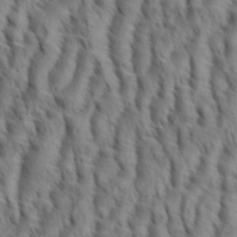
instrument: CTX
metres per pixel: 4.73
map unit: eHh
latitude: 34.8569
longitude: -138.4601
